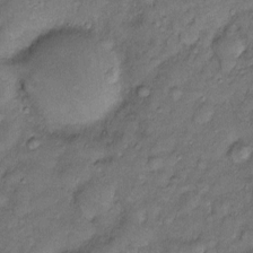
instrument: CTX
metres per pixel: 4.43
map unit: Htu
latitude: -6.4629
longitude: 159.1998
